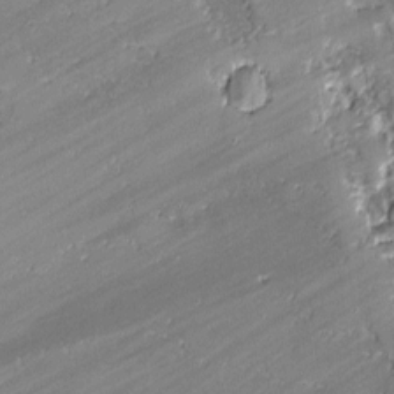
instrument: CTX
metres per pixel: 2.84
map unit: lAvf
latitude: -1.3132
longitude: -108.7057
